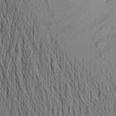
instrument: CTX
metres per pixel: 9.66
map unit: Aa
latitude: 20.9325
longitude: -146.4223
